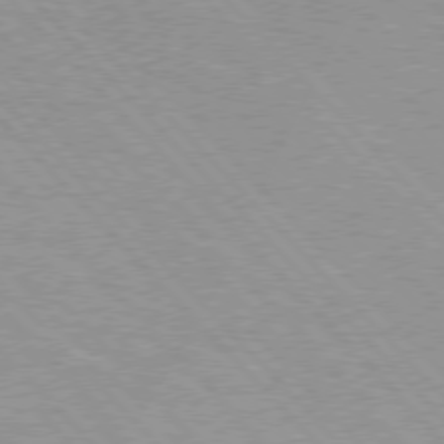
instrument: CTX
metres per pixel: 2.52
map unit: Hpe
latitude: 76.2144
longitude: -152.6869
